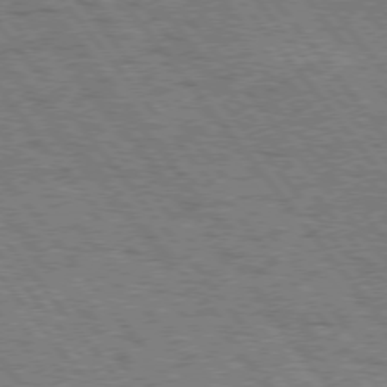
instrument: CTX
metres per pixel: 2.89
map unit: Hpe
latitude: 74.7624
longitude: -140.0633
